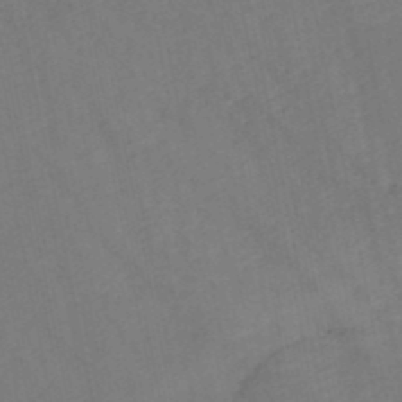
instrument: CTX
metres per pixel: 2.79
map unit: HNb
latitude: -48.6330
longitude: 57.5399
